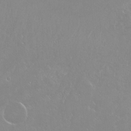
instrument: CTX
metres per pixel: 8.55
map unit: Ht
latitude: -14.6330
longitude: -42.7624
